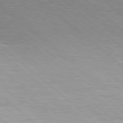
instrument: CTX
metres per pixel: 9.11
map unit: Hpe
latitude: 78.5924
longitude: -140.1955
